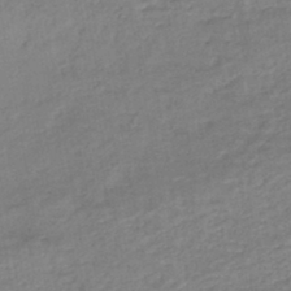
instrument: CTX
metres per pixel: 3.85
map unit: HNhu
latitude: -43.6910
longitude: 102.1606
